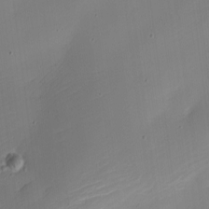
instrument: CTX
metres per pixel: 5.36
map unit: Nhe
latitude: -19.6155
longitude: 144.2173
